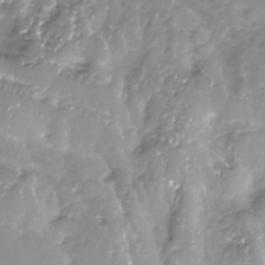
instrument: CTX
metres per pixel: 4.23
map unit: Nhe
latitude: -32.3873
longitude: -93.4048
